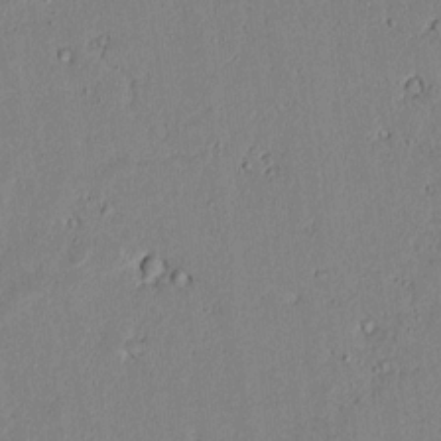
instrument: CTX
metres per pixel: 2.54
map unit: lAvf
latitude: 6.6113
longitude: 168.9541
